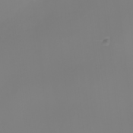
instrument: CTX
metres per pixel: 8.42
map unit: Nhu
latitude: -8.1984
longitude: -83.6693
